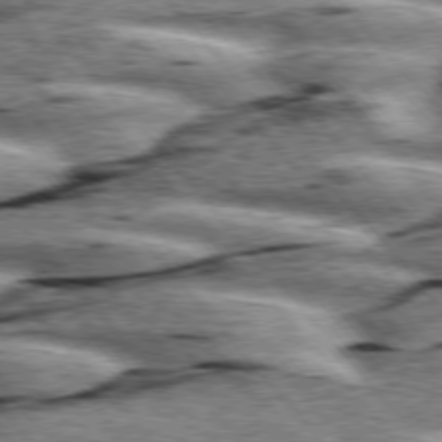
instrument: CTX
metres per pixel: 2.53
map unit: lApd
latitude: 76.2144
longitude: -82.3089
